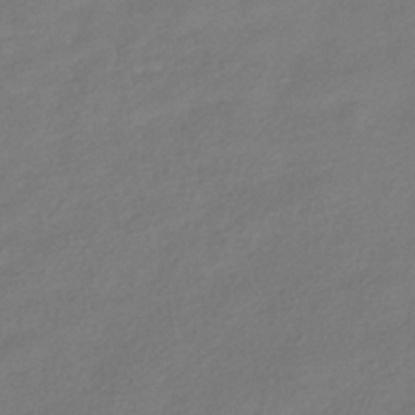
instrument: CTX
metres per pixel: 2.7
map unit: HNhu
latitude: -41.5777
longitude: 94.6896
